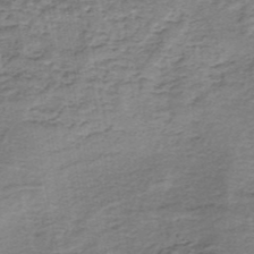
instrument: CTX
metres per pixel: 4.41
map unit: lHb
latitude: -37.1809
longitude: 60.8408
